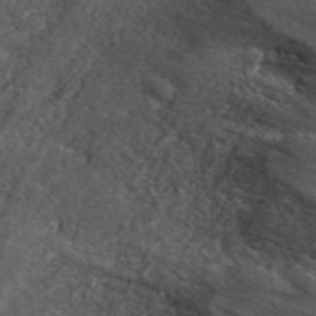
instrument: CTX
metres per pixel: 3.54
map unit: ANa
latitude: 42.4790
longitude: 26.4629
